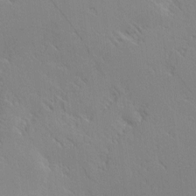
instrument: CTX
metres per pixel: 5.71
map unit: Hve
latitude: 2.4034
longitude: -123.6694
